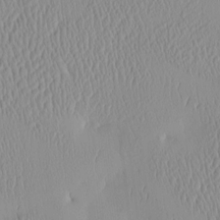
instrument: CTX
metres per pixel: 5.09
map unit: eHh
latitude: -4.5384
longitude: 15.4077
